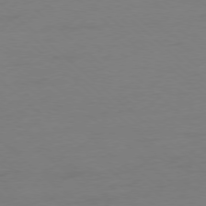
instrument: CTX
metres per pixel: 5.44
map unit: Ap
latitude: -78.2739
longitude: -70.1011
